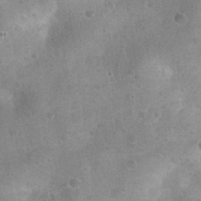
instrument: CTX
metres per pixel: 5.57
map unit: Nhu
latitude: 24.7057
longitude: -51.9906
